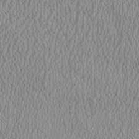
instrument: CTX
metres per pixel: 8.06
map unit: HNhu
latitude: 0.2333
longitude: -0.1011
